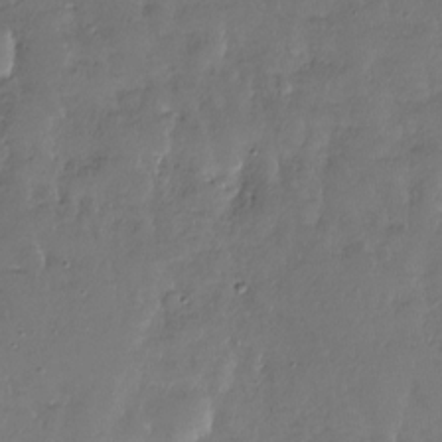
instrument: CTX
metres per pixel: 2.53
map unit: Nhu
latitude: -27.9178
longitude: -60.3089
